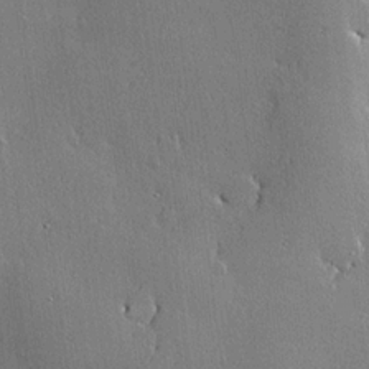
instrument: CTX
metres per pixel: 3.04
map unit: lHvf
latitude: 20.0444
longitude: 145.6155
